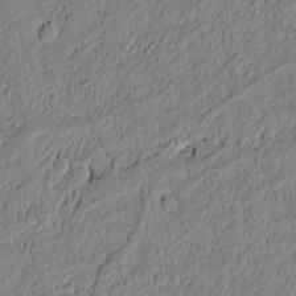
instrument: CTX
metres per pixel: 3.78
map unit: lAvf
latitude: 5.8394
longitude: 164.3307
